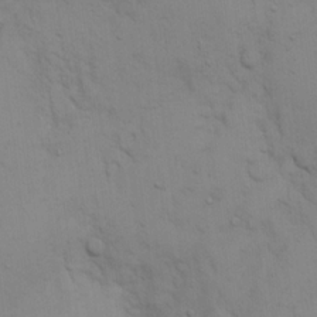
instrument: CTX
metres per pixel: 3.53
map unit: eHh
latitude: 17.3104
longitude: -62.8758
